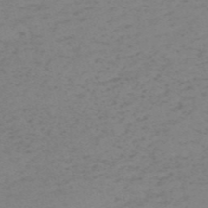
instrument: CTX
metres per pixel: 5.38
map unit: HNb
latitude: -55.0487
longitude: -47.1970
